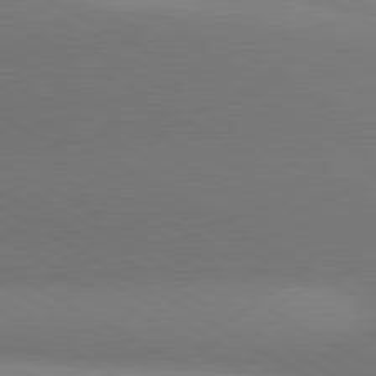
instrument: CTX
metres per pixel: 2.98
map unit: lApd
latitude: 80.6868
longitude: 130.5385
